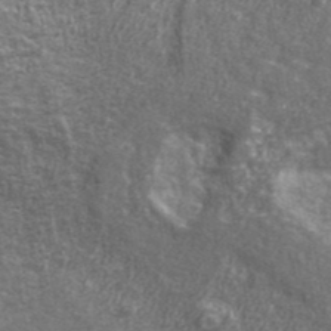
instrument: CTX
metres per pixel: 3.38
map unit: ANa
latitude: 43.0459
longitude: -87.6127
